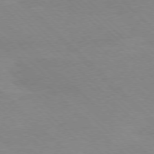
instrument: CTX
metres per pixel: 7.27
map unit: Ap
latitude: -77.7289
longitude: -86.8380
